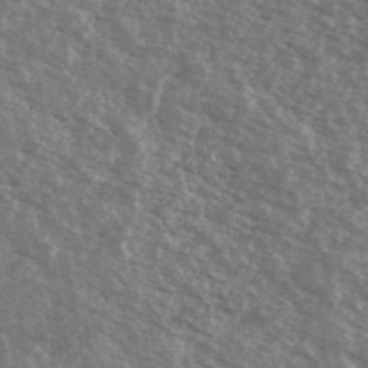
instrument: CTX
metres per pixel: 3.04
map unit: Ave
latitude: 40.1766
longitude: -109.4237
